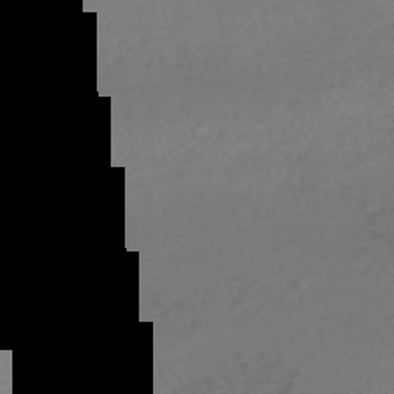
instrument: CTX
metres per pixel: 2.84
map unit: HNb
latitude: -55.0109
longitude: -44.4412
